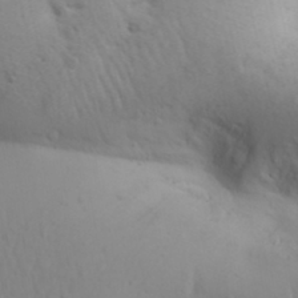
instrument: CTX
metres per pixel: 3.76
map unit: Aa
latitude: 29.2159
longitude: -146.4979
